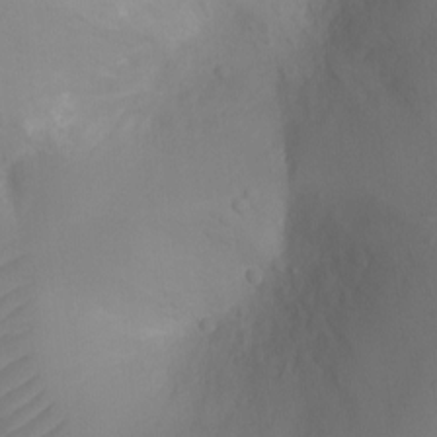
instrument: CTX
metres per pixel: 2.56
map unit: Ht
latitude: -9.3698
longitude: -23.6694
